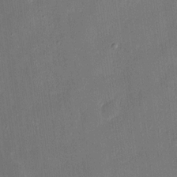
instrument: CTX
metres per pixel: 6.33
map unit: eHh
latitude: 8.3656
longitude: -68.8002
